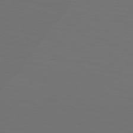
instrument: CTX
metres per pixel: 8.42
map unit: Hpe
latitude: 76.7246
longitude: -134.7813
